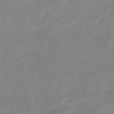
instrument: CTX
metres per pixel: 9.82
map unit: lHb
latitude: -34.5763
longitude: 68.7652
